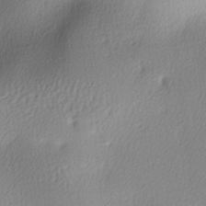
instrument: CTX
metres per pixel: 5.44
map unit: lAa
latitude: -5.6533
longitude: -123.0647
